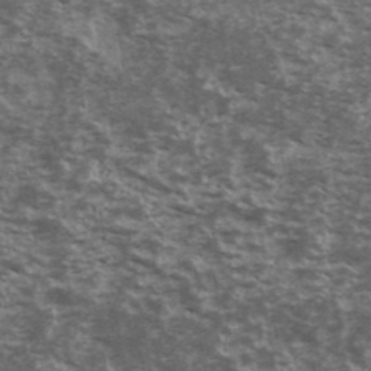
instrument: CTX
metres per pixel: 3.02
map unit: Ave
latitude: 40.2144
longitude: -110.3279
